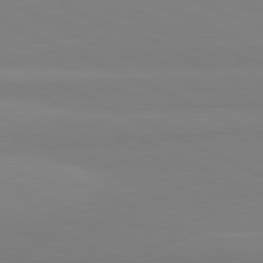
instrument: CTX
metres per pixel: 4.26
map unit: lApd
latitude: 81.7072
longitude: 179.0864
